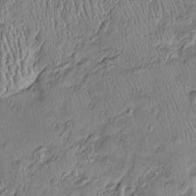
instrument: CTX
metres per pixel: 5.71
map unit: Htu
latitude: -6.3495
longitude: 157.6155
